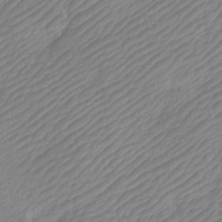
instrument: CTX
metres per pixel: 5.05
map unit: Htu
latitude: -12.0094
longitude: -70.4601
